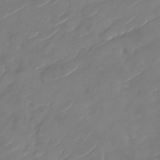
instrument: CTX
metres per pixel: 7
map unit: Nhu
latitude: -29.2376
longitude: -72.3279
